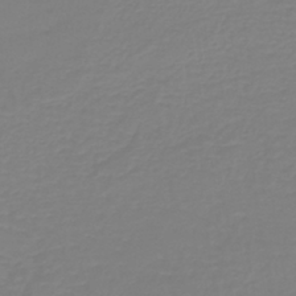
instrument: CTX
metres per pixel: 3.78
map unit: lHb
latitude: -41.3698
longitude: 60.5385
